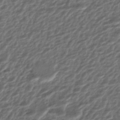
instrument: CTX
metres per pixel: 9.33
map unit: ANa
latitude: -44.8786
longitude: 106.2740
